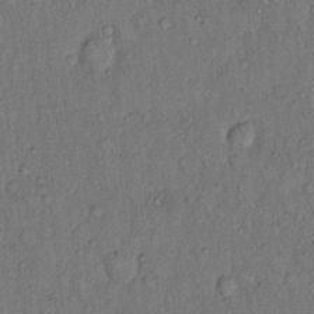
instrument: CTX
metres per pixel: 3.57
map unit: Hto
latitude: 11.0459
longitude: -60.8191
